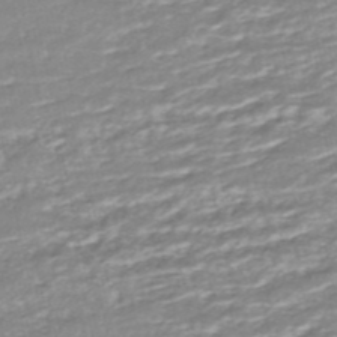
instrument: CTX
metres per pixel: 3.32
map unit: ANa
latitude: -44.5385
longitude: 104.5007
